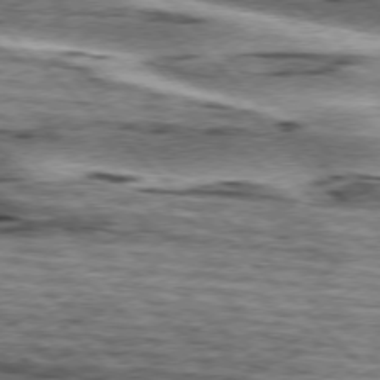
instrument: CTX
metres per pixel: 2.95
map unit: lApd
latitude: 76.0633
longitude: -79.5560
